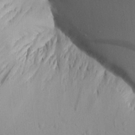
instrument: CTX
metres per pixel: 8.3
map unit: Aa
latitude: 14.4412
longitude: -142.2901
